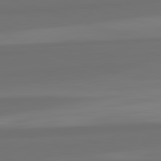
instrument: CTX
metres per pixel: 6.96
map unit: lApd
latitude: 82.7057
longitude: 158.9163
